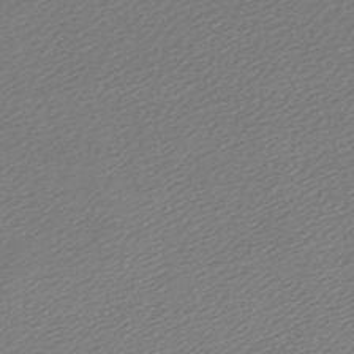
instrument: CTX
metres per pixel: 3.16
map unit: lHb
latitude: -47.0675
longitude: 60.5196
